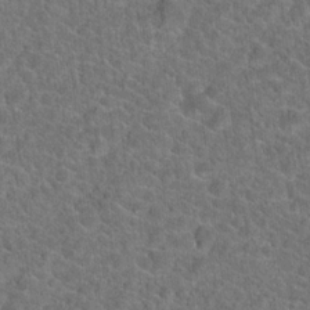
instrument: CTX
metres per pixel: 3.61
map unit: Hto
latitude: 19.4804
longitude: -43.4615
